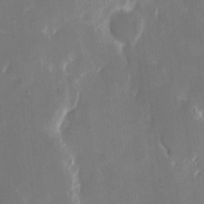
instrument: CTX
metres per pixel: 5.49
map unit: eHh
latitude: 9.8961
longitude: -69.1214
